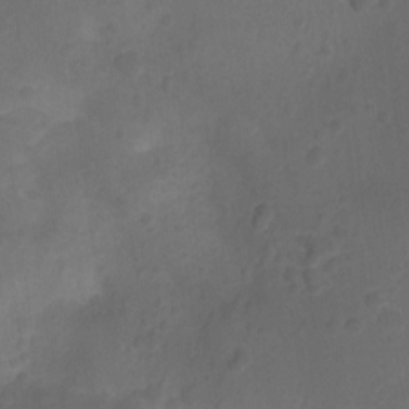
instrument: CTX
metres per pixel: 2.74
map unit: Nhu
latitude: -15.0865
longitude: -25.6127
